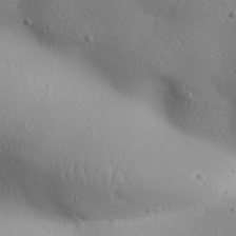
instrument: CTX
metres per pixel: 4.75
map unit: Aa
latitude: 31.3104
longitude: -143.1592
